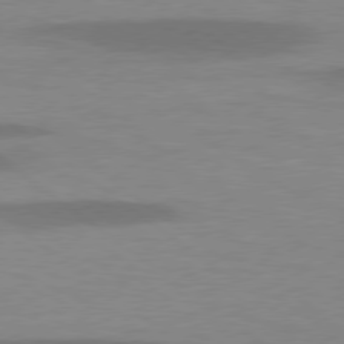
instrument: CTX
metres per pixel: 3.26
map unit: lApd
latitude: 78.6680
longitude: -47.9339
